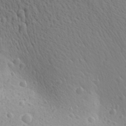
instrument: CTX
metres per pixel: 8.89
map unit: Aa
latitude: 27.2537
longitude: -142.2523
